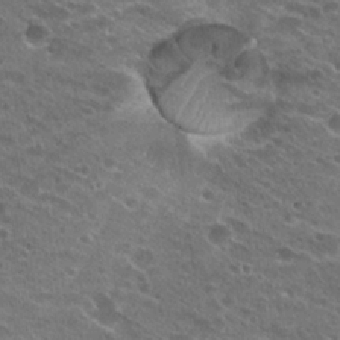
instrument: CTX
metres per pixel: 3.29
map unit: Hto
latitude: 23.9717
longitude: -42.0444
